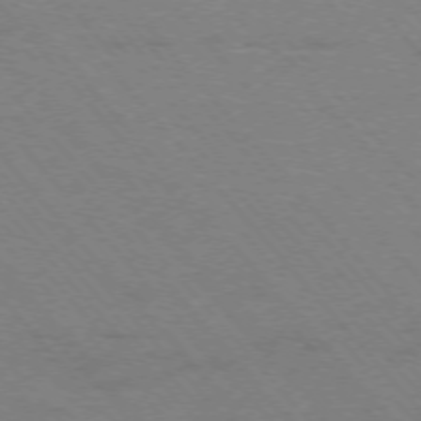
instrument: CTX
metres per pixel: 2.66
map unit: Ap
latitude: -75.6911
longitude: -68.8002
